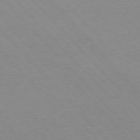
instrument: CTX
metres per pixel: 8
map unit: Ap
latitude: -76.8408
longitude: -61.0647
